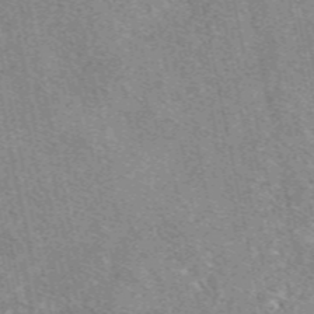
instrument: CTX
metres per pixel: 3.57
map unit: eAb
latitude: 49.6127
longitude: 107.8234
